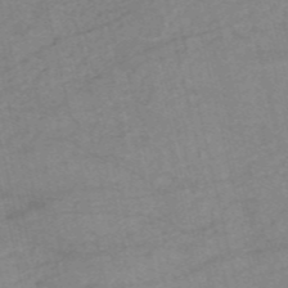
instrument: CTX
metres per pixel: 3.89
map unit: HNb
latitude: -54.5385
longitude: -43.4049
